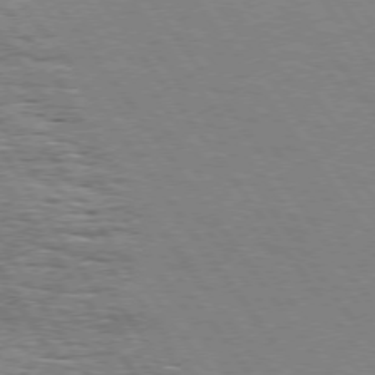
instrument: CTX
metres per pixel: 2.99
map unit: Hpe
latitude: 74.1767
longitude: -137.5371
